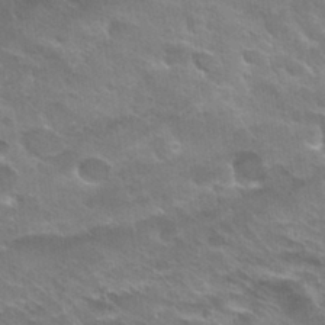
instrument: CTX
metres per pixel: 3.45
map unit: Hto
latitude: 30.1767
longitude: -43.1970
